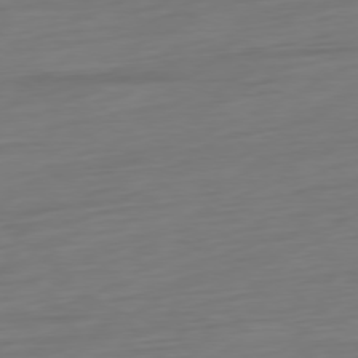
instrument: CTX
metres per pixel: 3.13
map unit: Ap
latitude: -78.1039
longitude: -77.5560
